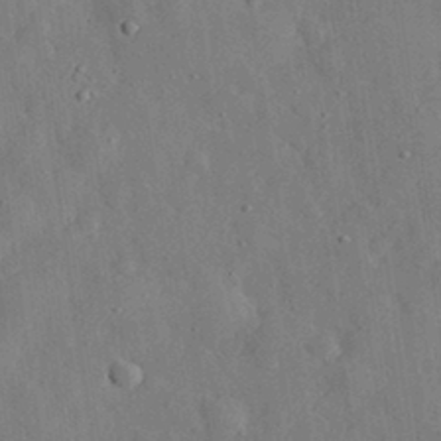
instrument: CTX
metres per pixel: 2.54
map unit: eHh
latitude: 30.5168
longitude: -77.4804
